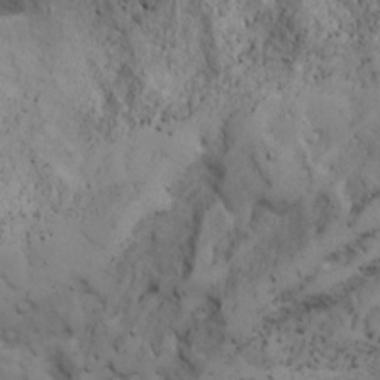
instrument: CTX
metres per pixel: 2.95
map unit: Ave
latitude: 23.1025
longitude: -131.7639
